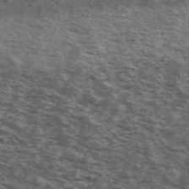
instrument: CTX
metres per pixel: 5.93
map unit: Ave
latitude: 40.8191
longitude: -109.6316
